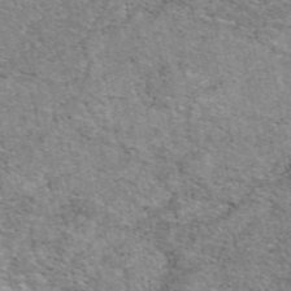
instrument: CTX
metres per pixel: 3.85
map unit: eAb
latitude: 49.7261
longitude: 114.4251
